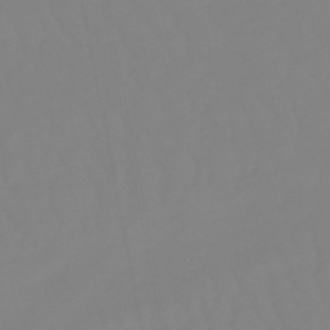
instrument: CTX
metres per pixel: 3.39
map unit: eHb
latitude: -49.1620
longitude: 85.3131
